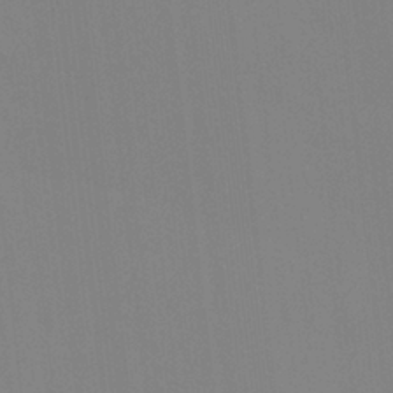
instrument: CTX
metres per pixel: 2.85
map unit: HNhu
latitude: 7.2915
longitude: 2.0849
